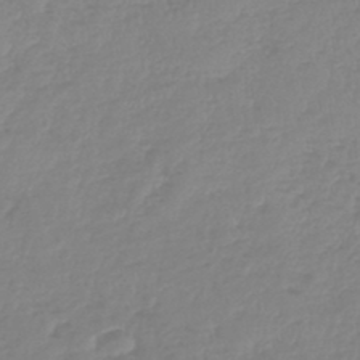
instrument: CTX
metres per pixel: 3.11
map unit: lHb
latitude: -44.6330
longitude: 70.1228
